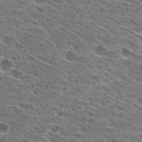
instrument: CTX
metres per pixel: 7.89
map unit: Hto
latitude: 27.8206
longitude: -43.5182
